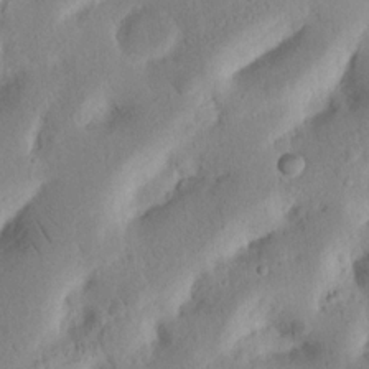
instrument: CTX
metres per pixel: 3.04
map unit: Nhu
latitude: 17.0836
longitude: -75.4615
